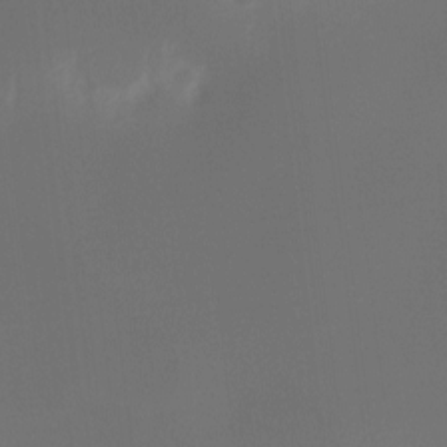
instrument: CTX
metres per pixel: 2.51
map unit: Hto
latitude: -6.6518
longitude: -49.6694
